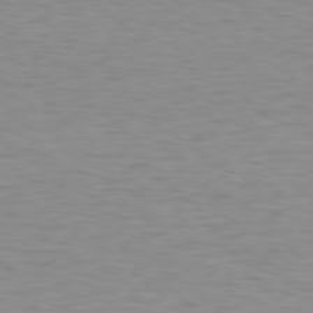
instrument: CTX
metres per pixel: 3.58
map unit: Hpe
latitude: 78.6113
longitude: -167.8394
